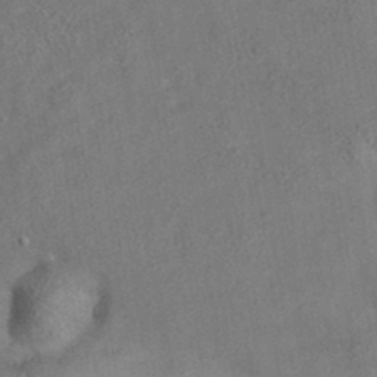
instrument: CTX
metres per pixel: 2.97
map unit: eAb
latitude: 35.4993
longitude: 111.4265
